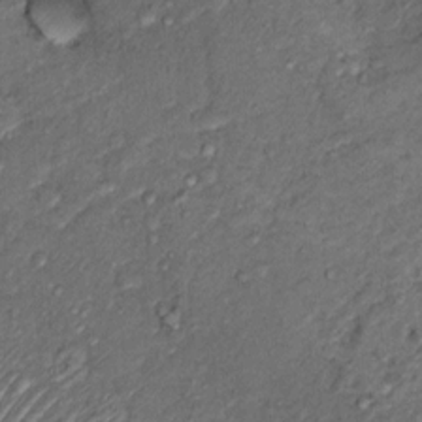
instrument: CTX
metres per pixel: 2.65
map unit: Nhu
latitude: 13.2348
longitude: -28.5357
